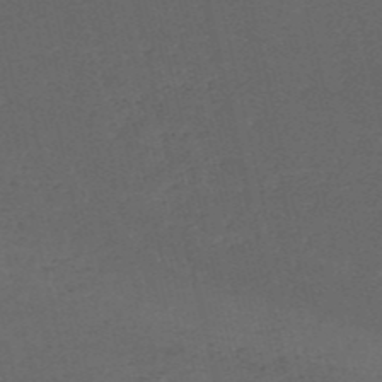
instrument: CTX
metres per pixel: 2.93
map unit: HNb
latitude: -53.8233
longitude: -41.8772
